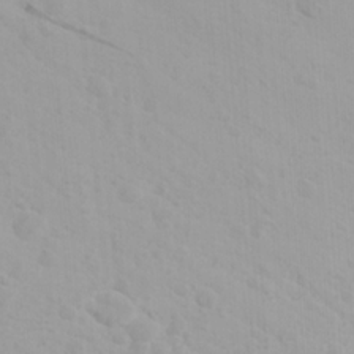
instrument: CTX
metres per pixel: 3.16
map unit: Ave
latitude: 21.6316
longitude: -137.8961
